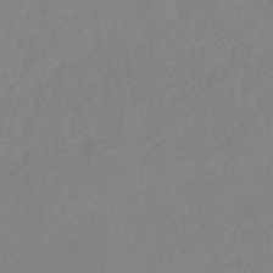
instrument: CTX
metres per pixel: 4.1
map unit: HNhu
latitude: -44.7463
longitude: 91.5210
